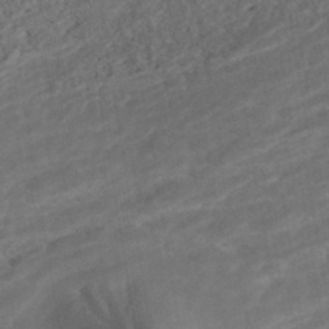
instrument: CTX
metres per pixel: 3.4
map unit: ANa
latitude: -43.0864
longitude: 108.3306
